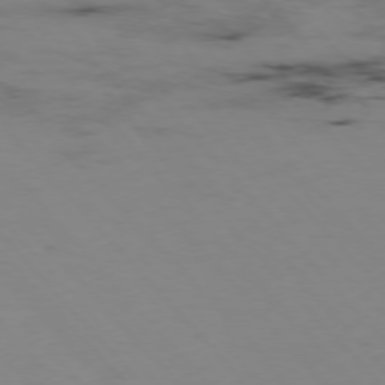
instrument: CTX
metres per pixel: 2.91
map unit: Hpe
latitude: -76.4251
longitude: -18.9702
